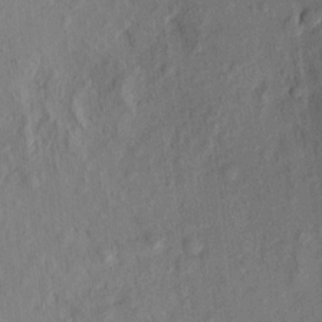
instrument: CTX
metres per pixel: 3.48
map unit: eHh
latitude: 5.3482
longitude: -73.3293
